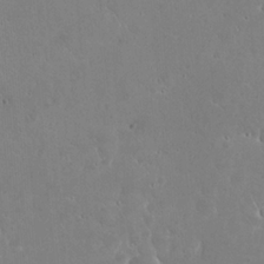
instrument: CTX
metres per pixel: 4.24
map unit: eHh
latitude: 22.7057
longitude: -58.2712
